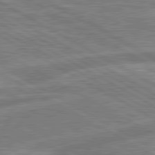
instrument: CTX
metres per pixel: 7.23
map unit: lApd
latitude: 80.7624
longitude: -170.9514
